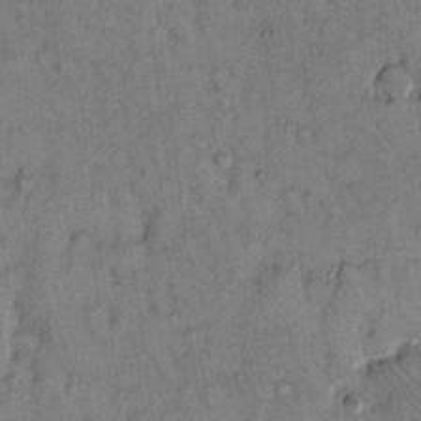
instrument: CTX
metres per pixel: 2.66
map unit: Hto
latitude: 12.6302
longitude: -59.0081
